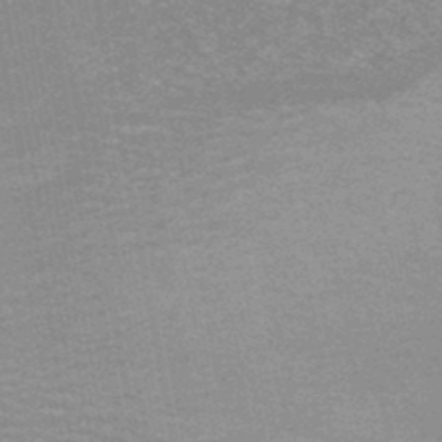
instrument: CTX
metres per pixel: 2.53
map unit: HNhu
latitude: -47.1053
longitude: 99.7666
